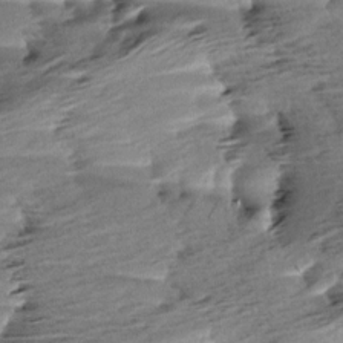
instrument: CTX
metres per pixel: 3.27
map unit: Aa
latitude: 6.7246
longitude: -137.4049
